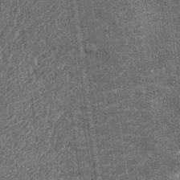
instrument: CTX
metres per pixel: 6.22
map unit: Nhu
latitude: -12.0850
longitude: -22.5357
